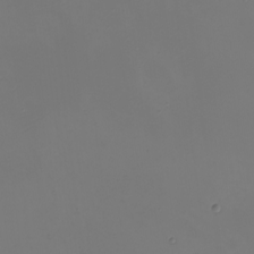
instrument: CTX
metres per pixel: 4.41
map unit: eHh
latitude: -5.3131
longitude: -87.3104
